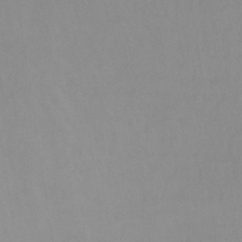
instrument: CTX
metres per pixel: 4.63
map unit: lHb
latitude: -36.6518
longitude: 70.5007
